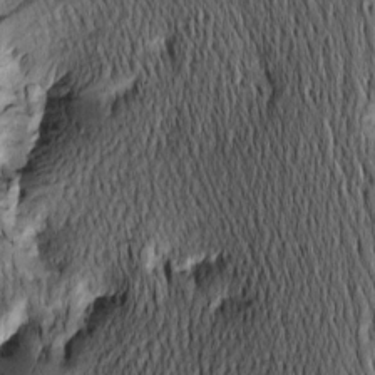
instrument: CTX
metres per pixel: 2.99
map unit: Htu
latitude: -2.4062
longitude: -177.2159
